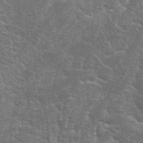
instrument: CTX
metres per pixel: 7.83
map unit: Hto
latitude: 23.6694
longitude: -47.3671
